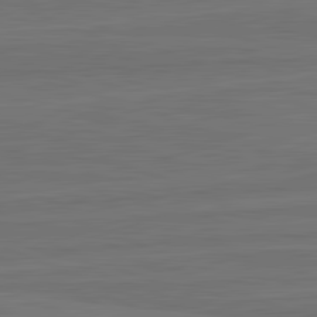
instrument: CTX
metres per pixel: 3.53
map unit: lApd
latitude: 82.4601
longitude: -179.2348
